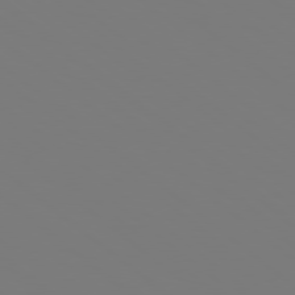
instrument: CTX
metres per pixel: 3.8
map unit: Hpe
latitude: 78.4790
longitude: -163.9339
